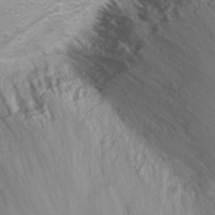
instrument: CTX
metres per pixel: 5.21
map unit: Nhu
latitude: 24.1388
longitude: -61.7071
